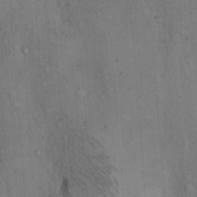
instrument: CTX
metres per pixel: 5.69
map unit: Hto
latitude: 11.6316
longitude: -59.1781
